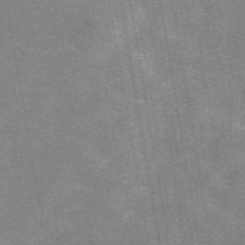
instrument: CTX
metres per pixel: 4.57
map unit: eAb
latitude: 49.4993
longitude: 116.0660
